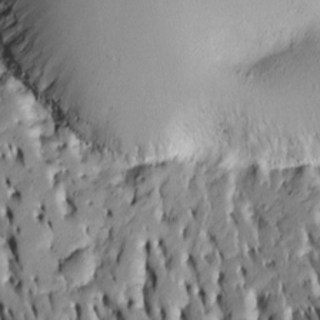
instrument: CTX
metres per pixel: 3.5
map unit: Htu
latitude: -6.5573
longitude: 144.5574
